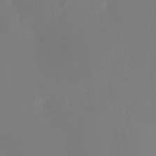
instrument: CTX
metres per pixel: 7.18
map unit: Htu
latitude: -12.8597
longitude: -48.6113
